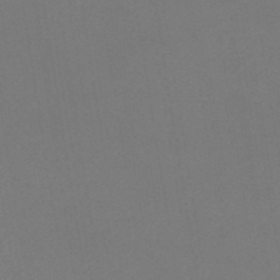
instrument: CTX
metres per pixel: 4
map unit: eHb
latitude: -49.8234
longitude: 67.5210
